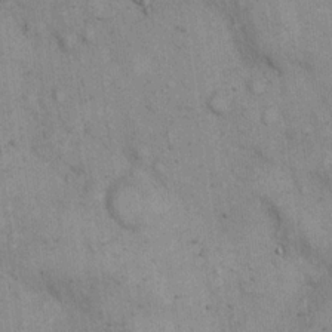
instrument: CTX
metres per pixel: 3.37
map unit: eHh
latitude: 17.4237
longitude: -63.1592
